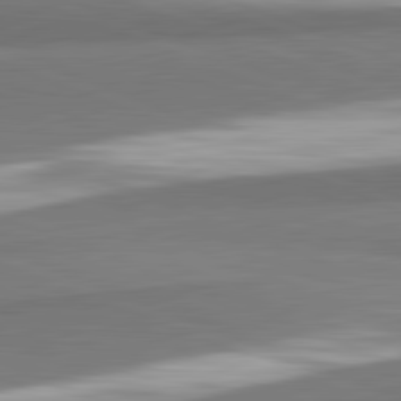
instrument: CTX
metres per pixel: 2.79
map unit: lApd
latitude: 82.2522
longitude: 160.2173
